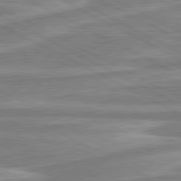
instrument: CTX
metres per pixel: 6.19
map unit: lApd
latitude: 80.6113
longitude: -174.4412
